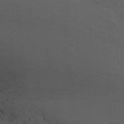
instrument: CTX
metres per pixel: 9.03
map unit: Nhu
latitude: -12.4629
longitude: -72.9514
